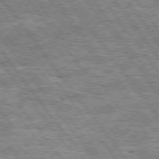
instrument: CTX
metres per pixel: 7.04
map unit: Hpe
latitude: 74.9703
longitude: -156.2522
